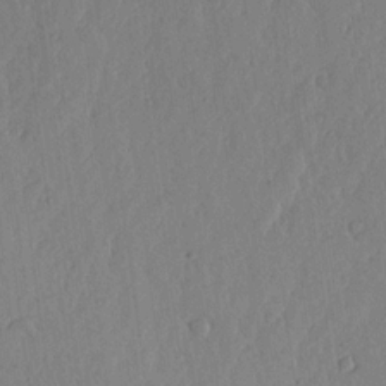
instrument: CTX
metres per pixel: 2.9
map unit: lHvf
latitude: 18.8758
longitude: -115.6504
